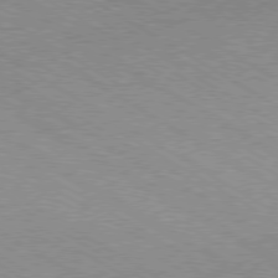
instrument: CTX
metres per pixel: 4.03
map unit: Hpe
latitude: -80.2551
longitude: 19.8800
